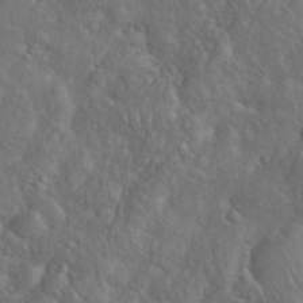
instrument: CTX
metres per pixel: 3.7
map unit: eHh
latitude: 38.2711
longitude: -57.6315
